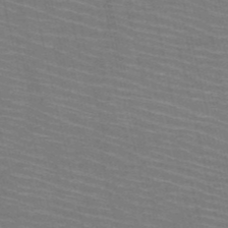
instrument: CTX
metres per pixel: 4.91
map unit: HNb
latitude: -50.9164
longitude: -45.1214
